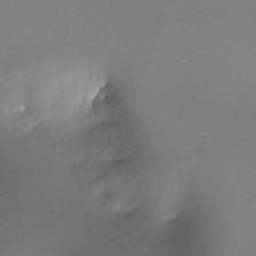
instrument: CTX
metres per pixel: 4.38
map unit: Nhe
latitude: -32.3873
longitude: -117.6694
